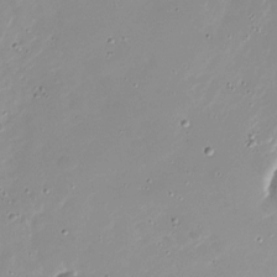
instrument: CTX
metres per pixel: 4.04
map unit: Nhu
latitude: -26.9919
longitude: -60.3656
